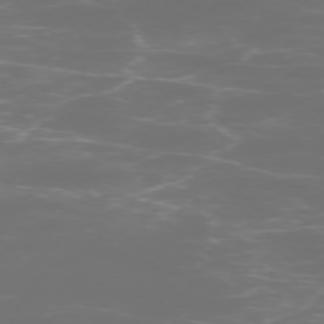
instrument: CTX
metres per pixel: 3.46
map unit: Ap
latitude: -75.3321
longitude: -76.3656
